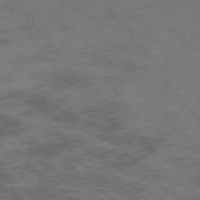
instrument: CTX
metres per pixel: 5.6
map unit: Hpe
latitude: 75.1025
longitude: -141.4804
